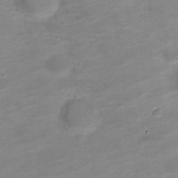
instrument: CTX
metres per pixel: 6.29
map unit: Nve
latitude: -20.7841
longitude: 104.7841
